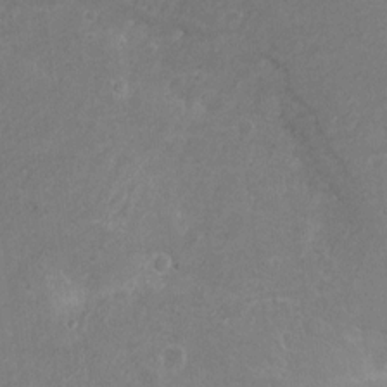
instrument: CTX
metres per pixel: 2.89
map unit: Hto
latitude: 6.1389
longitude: -35.2348
